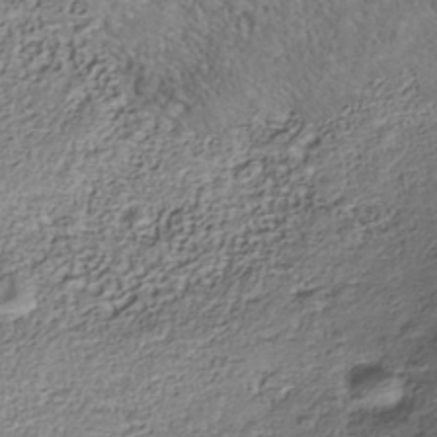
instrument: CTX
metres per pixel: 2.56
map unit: Nhe
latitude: -41.7100
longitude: -111.1592
